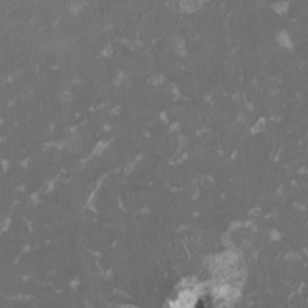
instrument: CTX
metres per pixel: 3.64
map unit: HNhu
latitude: 1.6694
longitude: -3.2537
